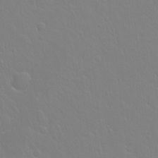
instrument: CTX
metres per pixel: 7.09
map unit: Hto
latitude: -3.7855
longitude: -35.2914
